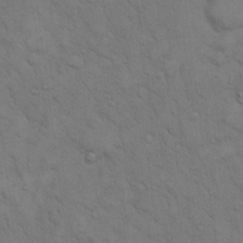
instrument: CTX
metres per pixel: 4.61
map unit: eHh
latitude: 15.8962
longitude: -66.4223
